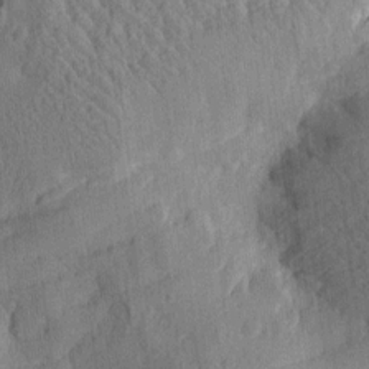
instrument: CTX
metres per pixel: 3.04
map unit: Htu
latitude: -2.2739
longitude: -176.3845
